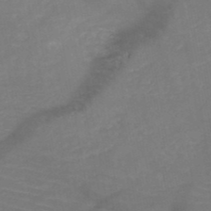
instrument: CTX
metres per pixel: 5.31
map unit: HNb
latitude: -49.8612
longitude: -44.6301
